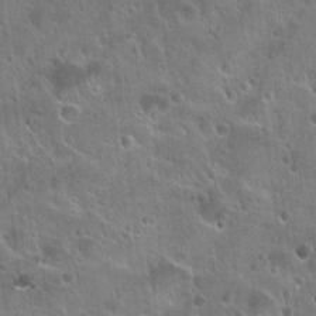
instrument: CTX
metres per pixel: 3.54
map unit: Hto
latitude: 22.2711
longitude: -53.9339
